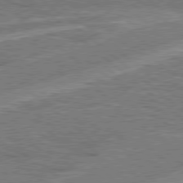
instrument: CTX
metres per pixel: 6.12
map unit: Hpe
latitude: 78.3845
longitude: -157.9150
